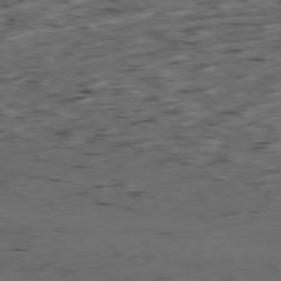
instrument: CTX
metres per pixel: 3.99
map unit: Ap
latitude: -79.2942
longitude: -57.1214
